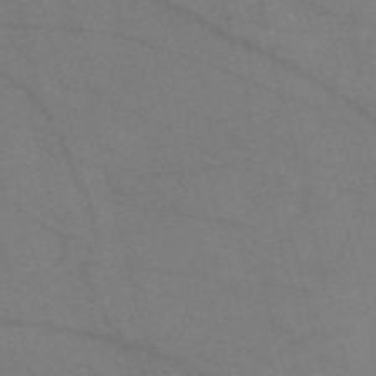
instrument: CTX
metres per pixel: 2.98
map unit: Nve
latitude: -57.9178
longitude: 50.9920
